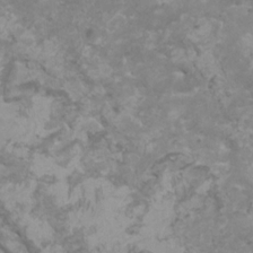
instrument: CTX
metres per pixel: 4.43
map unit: HNhu
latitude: 2.1389
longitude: -1.2348
